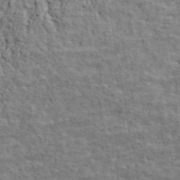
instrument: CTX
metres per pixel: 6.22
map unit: ANa
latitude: 45.4804
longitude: -84.3278
